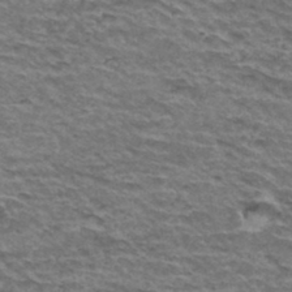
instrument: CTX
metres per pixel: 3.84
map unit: Hto
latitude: 35.9717
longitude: -42.5735
